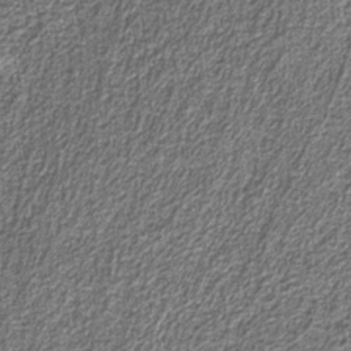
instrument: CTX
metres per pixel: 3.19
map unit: eAb
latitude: -39.7667
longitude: 51.5399
